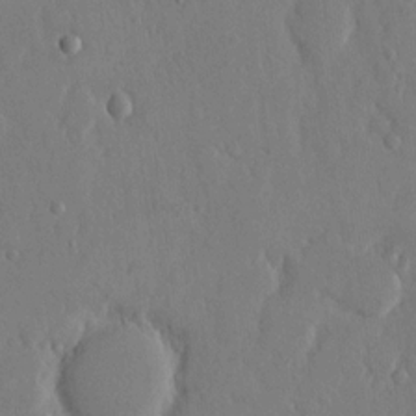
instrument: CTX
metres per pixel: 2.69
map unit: eHh
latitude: 14.2901
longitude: -69.8583
